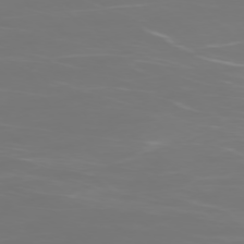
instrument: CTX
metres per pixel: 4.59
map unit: Ap
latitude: -76.9353
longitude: -81.3859
